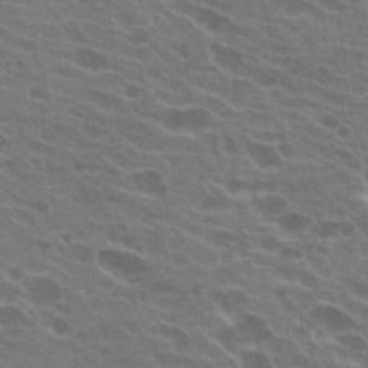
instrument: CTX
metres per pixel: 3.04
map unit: Hto
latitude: 22.1200
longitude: -38.4979
